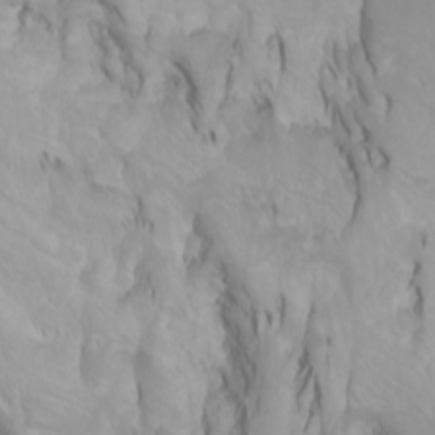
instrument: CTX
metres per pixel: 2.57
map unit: Nhu
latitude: -0.4062
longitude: -77.1970
